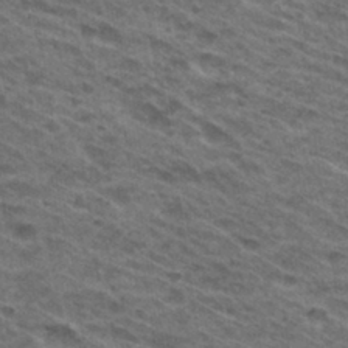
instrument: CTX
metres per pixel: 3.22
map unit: Hto
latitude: 32.0444
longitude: -46.9703
